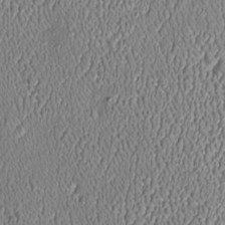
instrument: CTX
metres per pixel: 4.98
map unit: Htu
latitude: -6.7085
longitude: 157.5588
